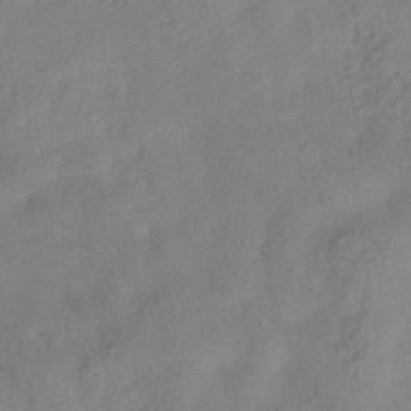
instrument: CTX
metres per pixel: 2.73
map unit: eHb
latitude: -35.6722
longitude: 81.2943
